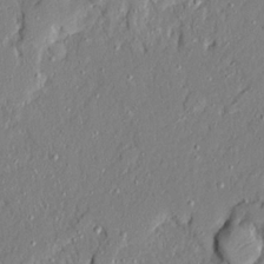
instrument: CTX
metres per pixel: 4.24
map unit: Ave
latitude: 21.5749
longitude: -128.4979
